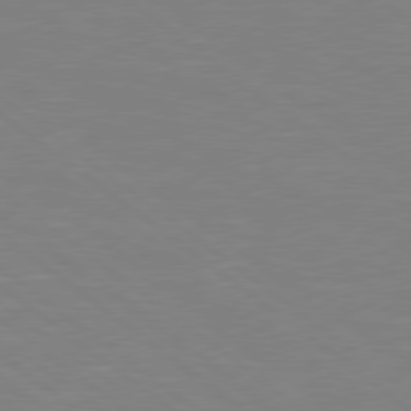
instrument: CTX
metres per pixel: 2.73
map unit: Hpe
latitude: 78.5168
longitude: -149.1403
